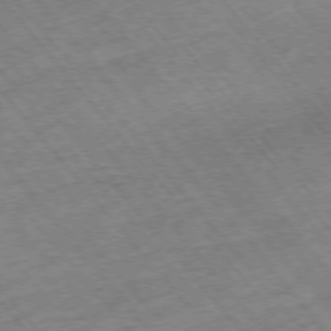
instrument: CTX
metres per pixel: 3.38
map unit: Hpe
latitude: -75.6533
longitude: -16.7435
